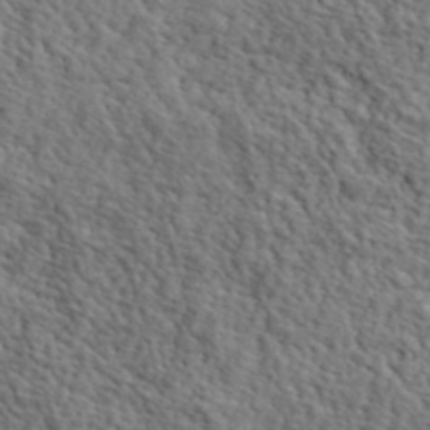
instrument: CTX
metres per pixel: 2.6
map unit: lHvf
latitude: 40.5167
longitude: -85.8961
